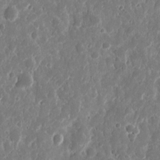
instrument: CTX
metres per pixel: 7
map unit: eHh
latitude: 11.3860
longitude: -71.9339
